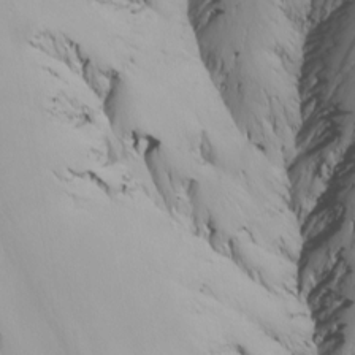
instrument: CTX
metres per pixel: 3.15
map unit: Nhu
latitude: -5.0297
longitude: -95.4805
